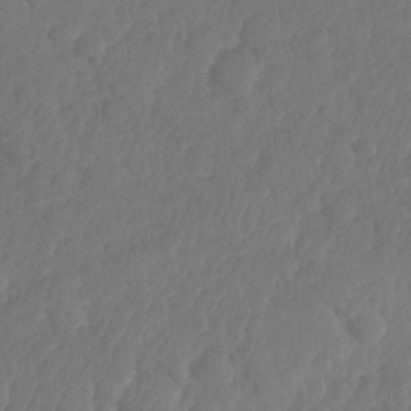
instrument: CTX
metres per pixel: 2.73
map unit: HNhu
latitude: -24.6896
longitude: 49.9556
